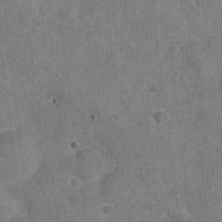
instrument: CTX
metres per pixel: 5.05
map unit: Nhu
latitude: -18.3117
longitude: -56.2144
